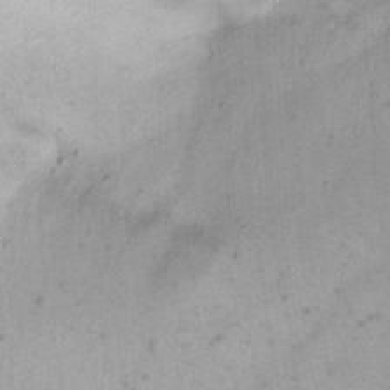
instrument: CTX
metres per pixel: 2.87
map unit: Nhu
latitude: 21.8017
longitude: -70.7057
